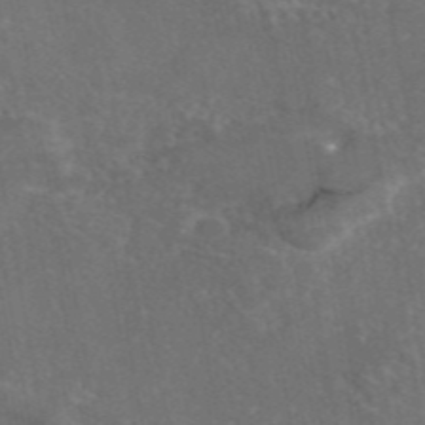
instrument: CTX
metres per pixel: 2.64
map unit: eAb
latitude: 45.9150
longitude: 108.4251
